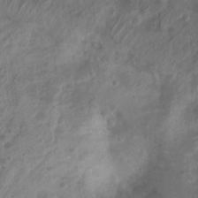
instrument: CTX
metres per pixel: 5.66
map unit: Nhu
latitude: 6.9892
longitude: -21.6694
